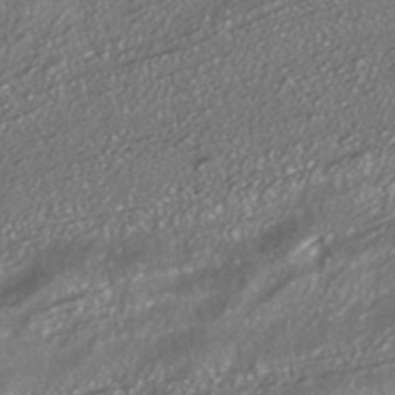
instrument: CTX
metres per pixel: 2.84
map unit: HNhu
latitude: -41.1998
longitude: 107.7478
